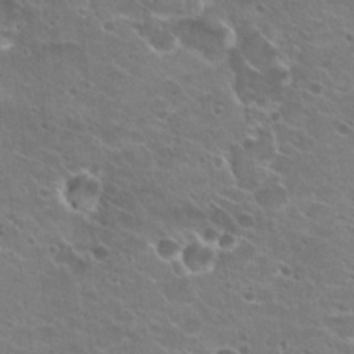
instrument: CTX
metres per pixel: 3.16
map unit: Hto
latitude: 23.3104
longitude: -41.9150
